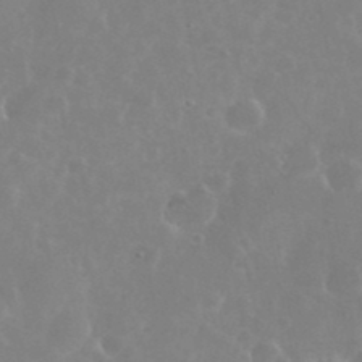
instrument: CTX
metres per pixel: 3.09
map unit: eHh
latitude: 35.8205
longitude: -59.1592
